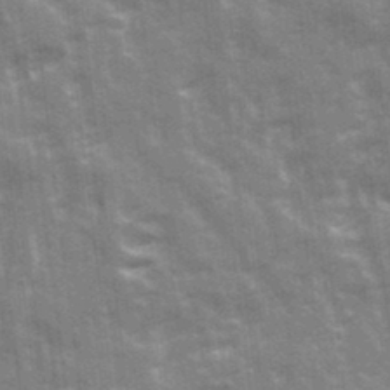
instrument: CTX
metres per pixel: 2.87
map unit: Ave
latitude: 21.3860
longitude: -133.5560
